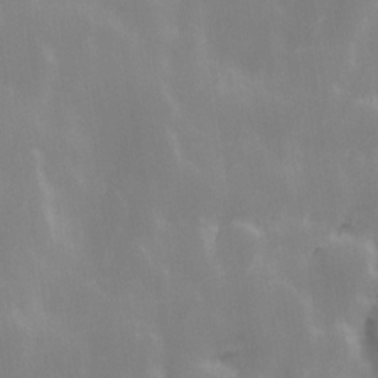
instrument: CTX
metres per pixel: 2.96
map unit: Ave
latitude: 13.4049
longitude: -104.5357
